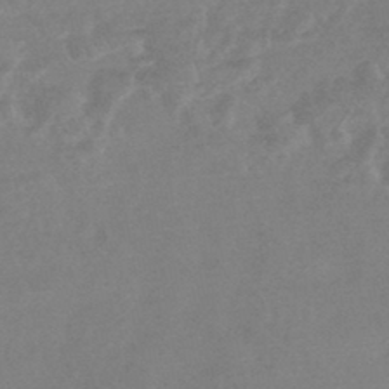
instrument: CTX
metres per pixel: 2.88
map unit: HNhu
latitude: -44.7652
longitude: 91.7667
